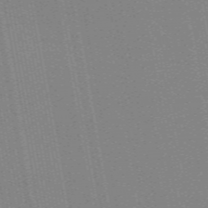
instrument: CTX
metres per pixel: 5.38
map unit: ANa
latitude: 51.6127
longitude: -70.8947
